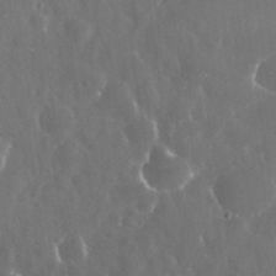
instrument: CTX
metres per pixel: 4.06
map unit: eHh
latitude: 34.8569
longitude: -57.9906
